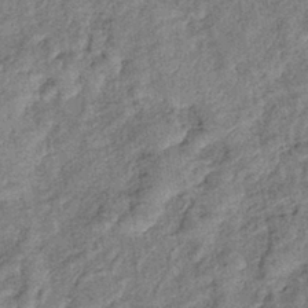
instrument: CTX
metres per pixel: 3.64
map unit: eHb
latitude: -39.8800
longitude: 78.0850
